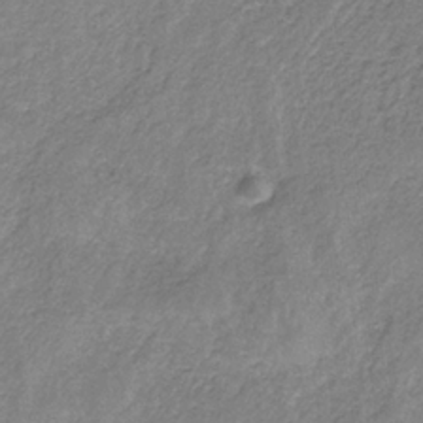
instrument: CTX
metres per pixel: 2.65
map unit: HNb
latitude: -33.5022
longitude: 59.3887
